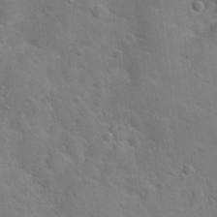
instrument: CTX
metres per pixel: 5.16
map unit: Hto
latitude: 20.5924
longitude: -49.7639
